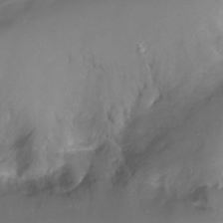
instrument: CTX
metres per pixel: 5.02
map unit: Ht
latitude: -10.7274
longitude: -29.5749
